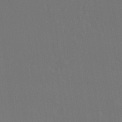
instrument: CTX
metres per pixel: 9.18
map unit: Nhu
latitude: 24.1199
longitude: -63.2348
